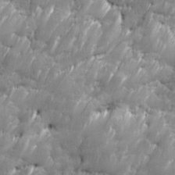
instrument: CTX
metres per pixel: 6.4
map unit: Ave
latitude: 16.2145
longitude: -135.5560
